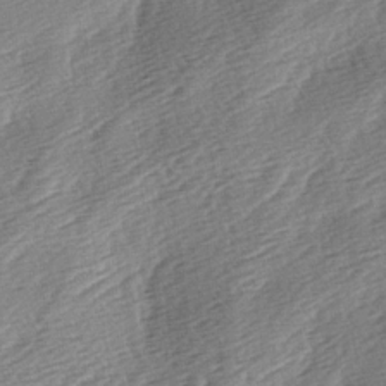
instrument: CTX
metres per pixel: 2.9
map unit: lAa
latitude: -2.7652
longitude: -127.2726
